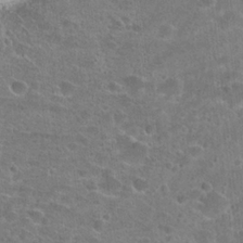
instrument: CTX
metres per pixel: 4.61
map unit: Hto
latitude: 23.4804
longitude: -44.0822
